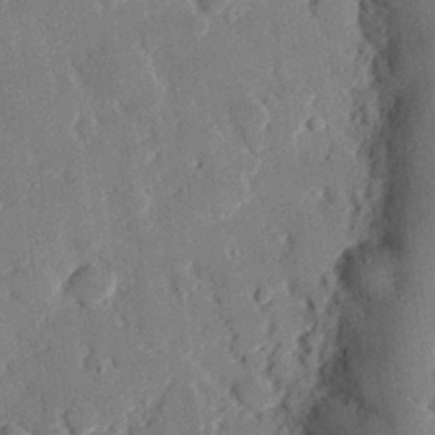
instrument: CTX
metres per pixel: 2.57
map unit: eHh
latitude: 28.7057
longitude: -80.9514
